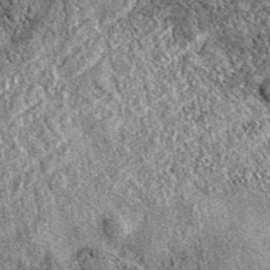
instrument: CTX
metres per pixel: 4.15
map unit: eAb
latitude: 37.6883
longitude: 110.8597
